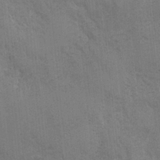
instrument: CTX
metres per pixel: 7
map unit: Ave
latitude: -7.0864
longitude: -120.3279
